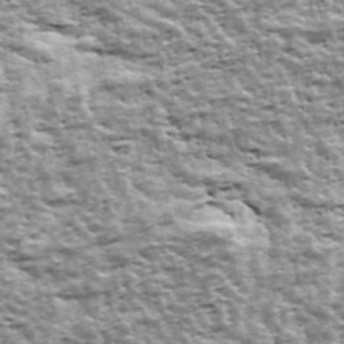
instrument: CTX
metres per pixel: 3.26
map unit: Ave
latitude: 42.6680
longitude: -111.9528
